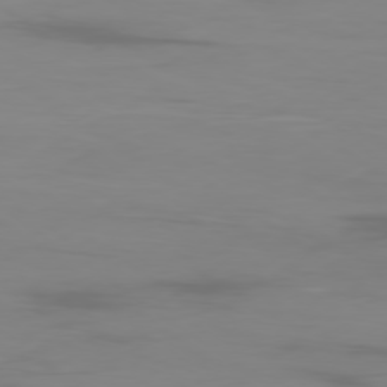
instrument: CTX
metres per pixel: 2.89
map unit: Ap
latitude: -78.7841
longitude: -78.7624
